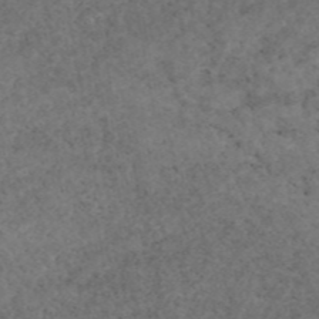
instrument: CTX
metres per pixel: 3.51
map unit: eAb
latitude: 45.0836
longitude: 115.4643
